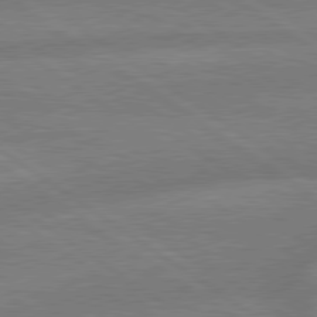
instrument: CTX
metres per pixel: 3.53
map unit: lApd
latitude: 79.4238
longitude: -164.6302
